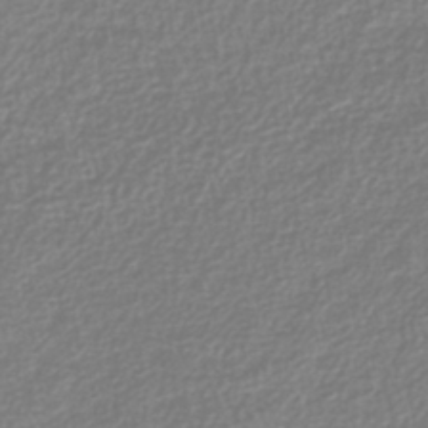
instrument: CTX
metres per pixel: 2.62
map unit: lHb
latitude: -40.2361
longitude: 71.4832
